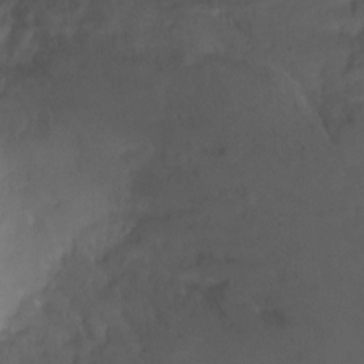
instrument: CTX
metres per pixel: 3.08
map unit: Ht
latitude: 0.2522
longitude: -32.5357
